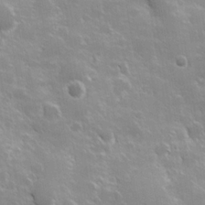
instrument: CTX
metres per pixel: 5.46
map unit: Hve
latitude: 23.8961
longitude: 146.9919
